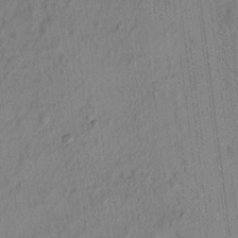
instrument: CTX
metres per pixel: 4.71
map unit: lAvf
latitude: 7.3104
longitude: 165.5022
